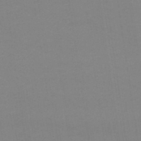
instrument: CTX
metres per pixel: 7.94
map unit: lHb
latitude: -47.5588
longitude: 67.1620
